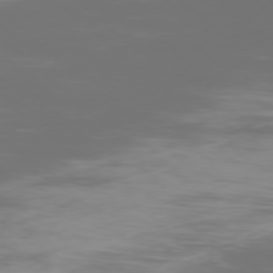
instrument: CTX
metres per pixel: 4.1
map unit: Ap
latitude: -77.3510
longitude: -81.3859
